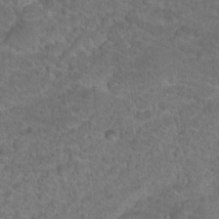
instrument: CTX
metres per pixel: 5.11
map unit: Hto
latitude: 19.5938
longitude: -38.8002
